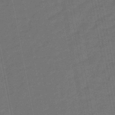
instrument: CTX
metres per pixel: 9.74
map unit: eHb
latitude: -47.5966
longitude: 87.3132
